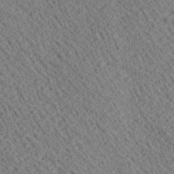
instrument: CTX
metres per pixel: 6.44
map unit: Ave
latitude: 20.3845
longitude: -139.9339
